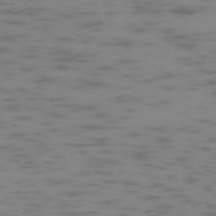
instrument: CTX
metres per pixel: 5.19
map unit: Ap
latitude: -75.3699
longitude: -67.8205
